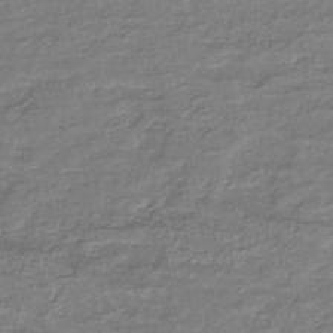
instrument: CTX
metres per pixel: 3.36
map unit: lHb
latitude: -40.6518
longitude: 61.8044
